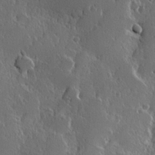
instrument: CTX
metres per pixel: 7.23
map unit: Hve
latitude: 23.2726
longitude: 146.3684
